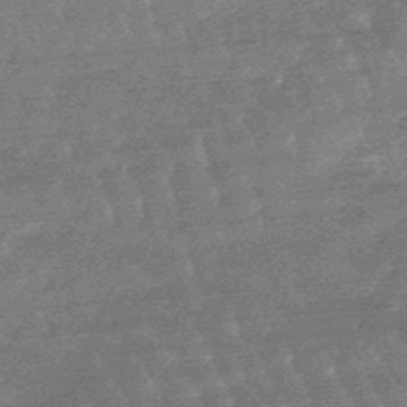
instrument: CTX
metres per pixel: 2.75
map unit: lHb
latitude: -48.1417
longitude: 76.5385
